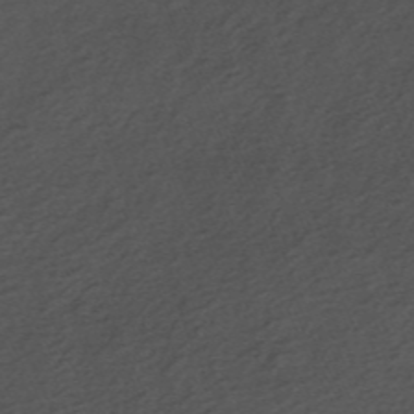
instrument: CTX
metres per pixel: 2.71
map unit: ANa
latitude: -44.8408
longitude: 105.6910
